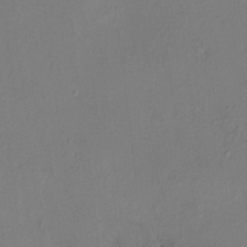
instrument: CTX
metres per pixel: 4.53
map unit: HNhu
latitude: 7.1592
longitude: -0.1766
